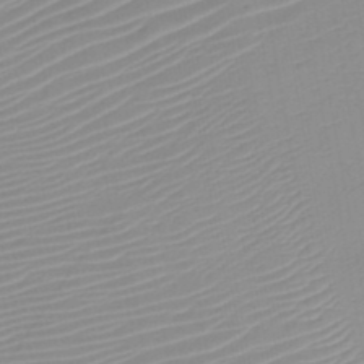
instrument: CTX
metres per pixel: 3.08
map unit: HNb
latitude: -45.6344
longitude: -43.5938
